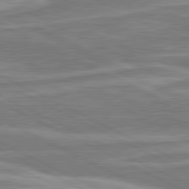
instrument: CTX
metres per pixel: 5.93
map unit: lApd
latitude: 80.7813
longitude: -174.7624
